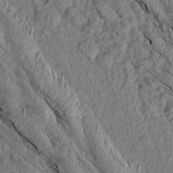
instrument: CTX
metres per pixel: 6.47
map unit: Aa
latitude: 14.4223
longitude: -144.4979
